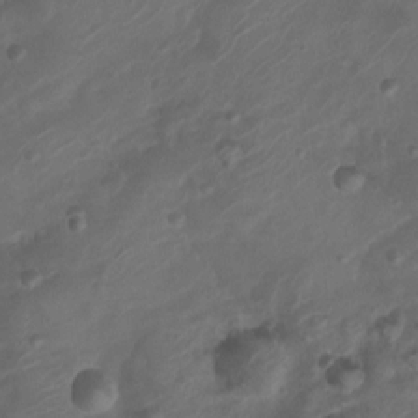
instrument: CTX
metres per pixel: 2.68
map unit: Nhu
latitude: 6.6113
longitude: -22.2333
